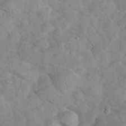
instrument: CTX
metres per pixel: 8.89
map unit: eHh
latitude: 37.0648
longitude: -65.0836
